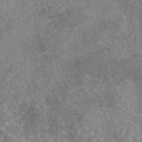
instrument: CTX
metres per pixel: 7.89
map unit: eAb
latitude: 45.6316
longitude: 105.0108
